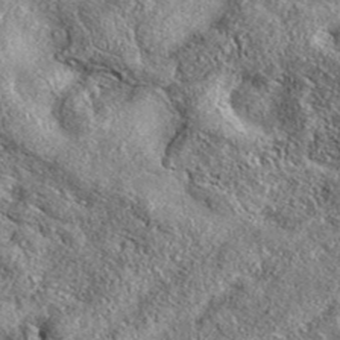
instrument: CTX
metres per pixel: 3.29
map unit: eAb
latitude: 38.3467
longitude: 109.6722
